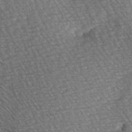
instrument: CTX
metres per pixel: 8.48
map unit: Hve
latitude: 3.2915
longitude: -120.9514
